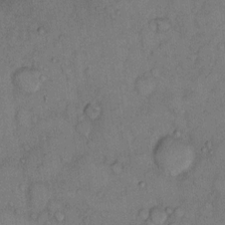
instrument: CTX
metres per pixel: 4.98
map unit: Hto
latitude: 9.5938
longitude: -58.6302
